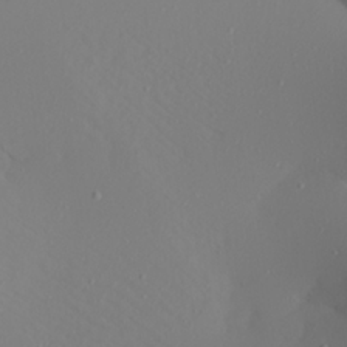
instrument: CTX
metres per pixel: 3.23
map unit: Aa
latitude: 22.2333
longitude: -146.8191
